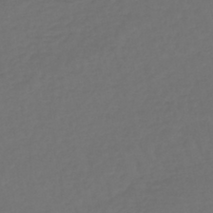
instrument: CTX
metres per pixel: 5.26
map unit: lHb
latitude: -43.2942
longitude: 65.6155
